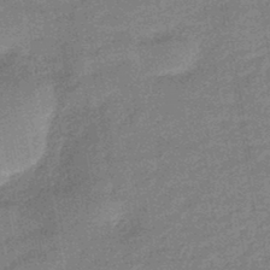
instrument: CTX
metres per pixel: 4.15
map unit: eHb
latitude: -44.3684
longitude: 86.7085
